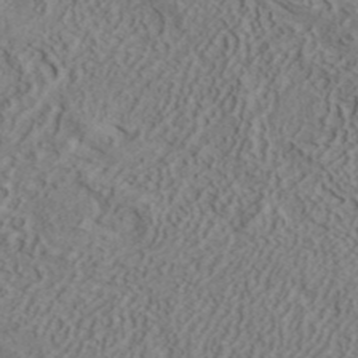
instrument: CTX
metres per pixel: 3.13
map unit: ANa
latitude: 38.7435
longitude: 20.7274
